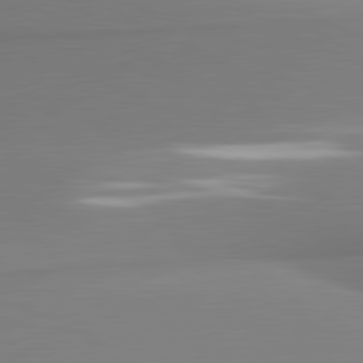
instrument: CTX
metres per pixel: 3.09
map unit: lApd
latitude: 81.2537
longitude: 177.0675
